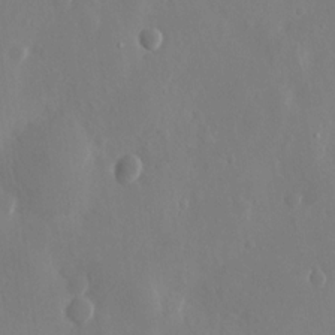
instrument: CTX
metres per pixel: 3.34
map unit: eHh
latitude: 13.2159
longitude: -71.5182
